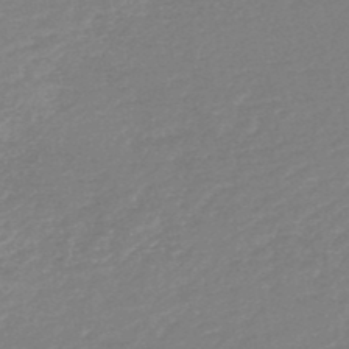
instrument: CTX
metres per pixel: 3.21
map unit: HNb
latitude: -48.3307
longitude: 57.9556
